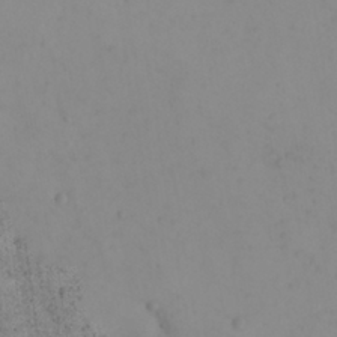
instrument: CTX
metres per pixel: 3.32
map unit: eHh
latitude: 21.7450
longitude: -65.1025
